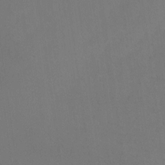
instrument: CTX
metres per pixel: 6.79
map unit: Ht
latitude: 2.1955
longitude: -33.6316
